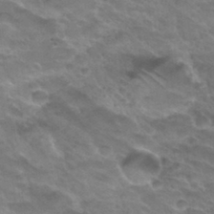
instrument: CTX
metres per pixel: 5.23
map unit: Hto
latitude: 32.4223
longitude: -46.4412
